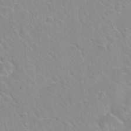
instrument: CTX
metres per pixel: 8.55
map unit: Hto
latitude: 22.1578
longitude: -52.3467
